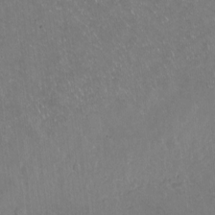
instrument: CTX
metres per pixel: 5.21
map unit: Hto
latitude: -13.8422
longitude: -41.9906
